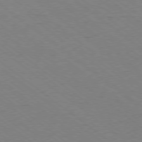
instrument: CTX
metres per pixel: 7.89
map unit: Ap
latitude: -78.9541
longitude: -100.1578
